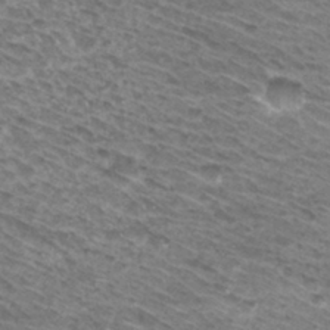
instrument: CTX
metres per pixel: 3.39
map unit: Hto
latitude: 31.2348
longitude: -46.2334
